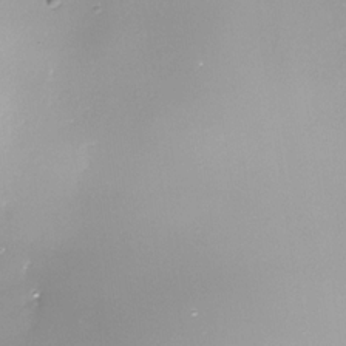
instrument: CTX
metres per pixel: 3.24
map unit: Nhe
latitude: -33.2754
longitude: -87.8961
